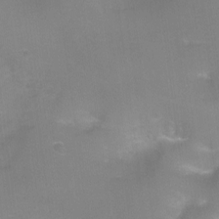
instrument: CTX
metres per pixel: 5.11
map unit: Ht
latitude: -8.2739
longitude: -24.6490
